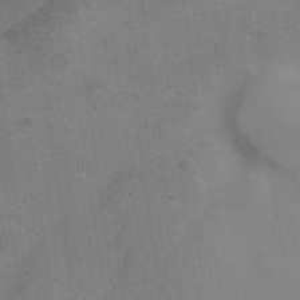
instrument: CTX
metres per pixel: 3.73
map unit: Nhu
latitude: 10.5168
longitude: -24.9135
